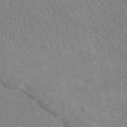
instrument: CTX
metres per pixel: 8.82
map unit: eAb
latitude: 49.0269
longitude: 117.5021
